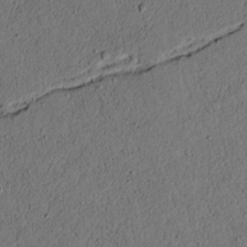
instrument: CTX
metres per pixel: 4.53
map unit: lAvf
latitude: 4.3278
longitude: 167.7855
